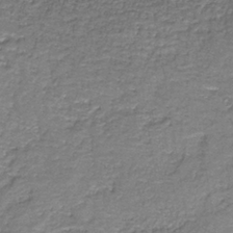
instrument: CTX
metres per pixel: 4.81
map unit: HNb
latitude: -37.2565
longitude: 51.5588
